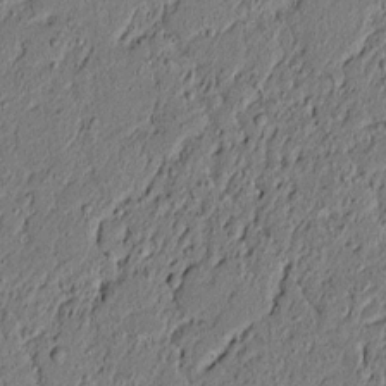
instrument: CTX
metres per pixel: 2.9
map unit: lAvf
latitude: 5.2915
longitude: 167.3699
